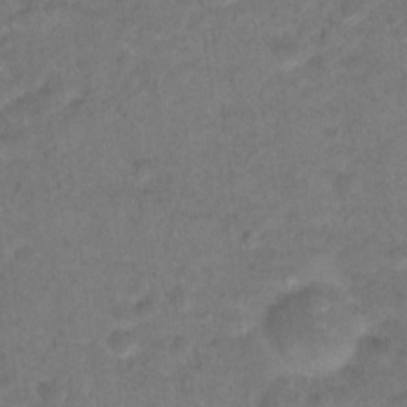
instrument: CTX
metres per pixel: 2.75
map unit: Hto
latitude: 18.8569
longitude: -39.1970
